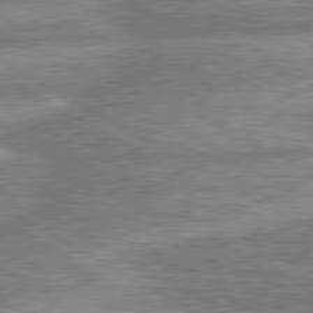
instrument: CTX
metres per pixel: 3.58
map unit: lApd
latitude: 80.3278
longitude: -166.3278
